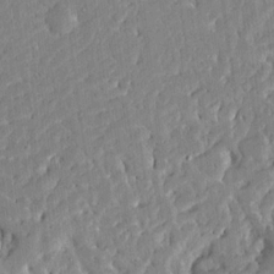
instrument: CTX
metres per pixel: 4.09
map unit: Ave
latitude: 12.5735
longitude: -137.5560
